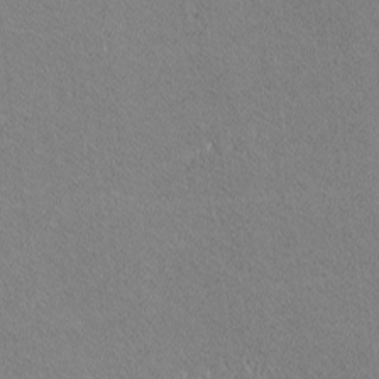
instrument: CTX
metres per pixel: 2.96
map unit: lHvf
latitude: -12.3117
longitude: -104.1011
